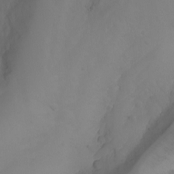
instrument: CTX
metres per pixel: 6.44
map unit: Nhu
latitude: -4.5762
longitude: -76.0633
